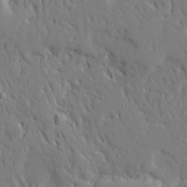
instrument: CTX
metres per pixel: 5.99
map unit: Ave
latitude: 17.2159
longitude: -141.1781
